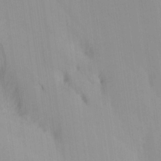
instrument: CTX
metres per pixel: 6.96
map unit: Ave
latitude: 21.3293
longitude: -138.0633
